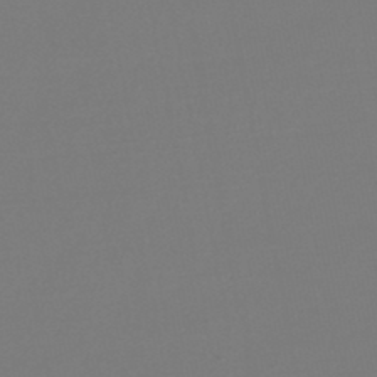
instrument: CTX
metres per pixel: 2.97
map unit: lHb
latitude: -46.1605
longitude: 75.9367
